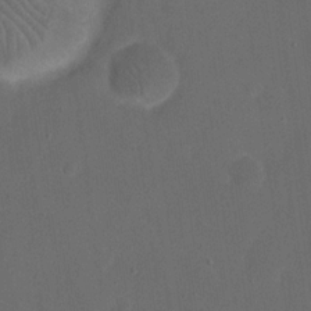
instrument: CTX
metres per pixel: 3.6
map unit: eHh
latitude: 19.4804
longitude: -65.3482
